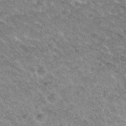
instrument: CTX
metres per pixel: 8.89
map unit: Hto
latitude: 32.4412
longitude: -50.1200
